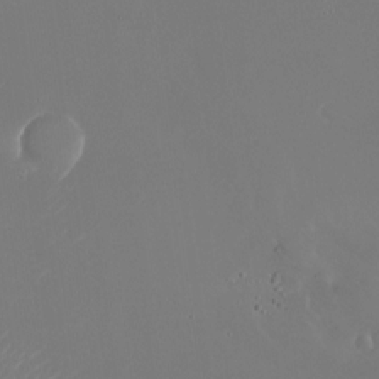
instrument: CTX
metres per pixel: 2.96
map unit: Nhu
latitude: -25.0297
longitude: -72.3468
